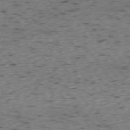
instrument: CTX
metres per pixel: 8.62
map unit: Ap
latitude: -74.1795
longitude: -73.6127
